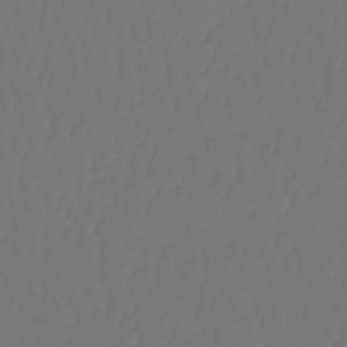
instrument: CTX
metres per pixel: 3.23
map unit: lHb
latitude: -47.1809
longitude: 61.8044
